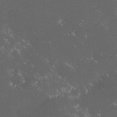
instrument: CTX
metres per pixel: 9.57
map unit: lHvf
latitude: -14.3684
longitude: -103.3104
